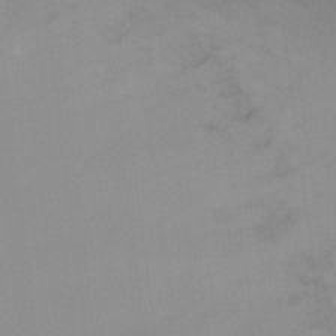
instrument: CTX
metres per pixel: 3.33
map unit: Ht
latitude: -16.5952
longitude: -50.1577
